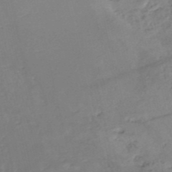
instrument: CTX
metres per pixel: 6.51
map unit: eHh
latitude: -52.1416
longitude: -24.4601
